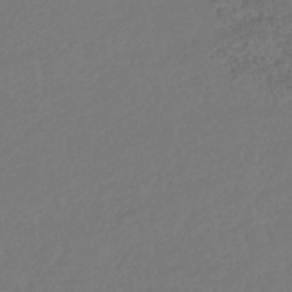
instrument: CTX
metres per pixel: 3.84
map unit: lHb
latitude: -39.1053
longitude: 68.4440
